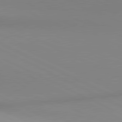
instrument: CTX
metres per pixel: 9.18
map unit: lApd
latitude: 80.8758
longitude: 143.6910
